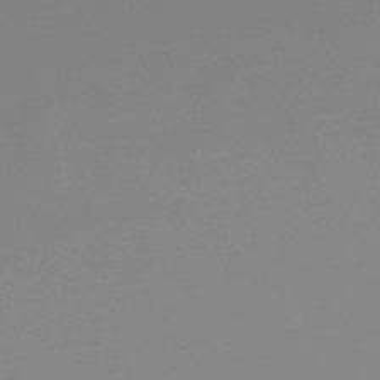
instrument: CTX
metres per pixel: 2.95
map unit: lHb
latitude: -48.7841
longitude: 68.2550
